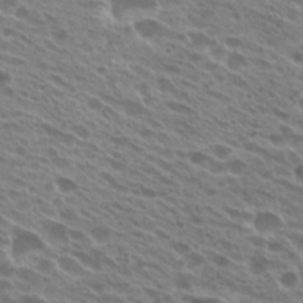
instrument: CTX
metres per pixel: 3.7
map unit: Hto
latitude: 25.1970
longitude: -40.3278
